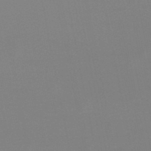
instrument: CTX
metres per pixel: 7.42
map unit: lHb
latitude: -48.9542
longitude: 69.5399
